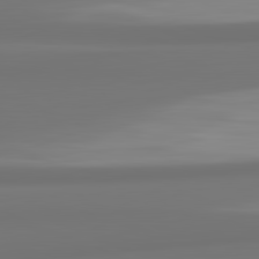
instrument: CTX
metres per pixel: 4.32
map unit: lApd
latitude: 82.1011
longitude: 175.2564
